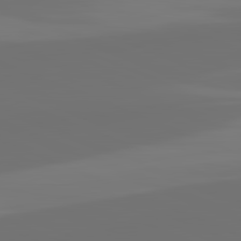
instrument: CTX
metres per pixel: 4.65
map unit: lApd
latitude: 82.1388
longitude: 155.7289
